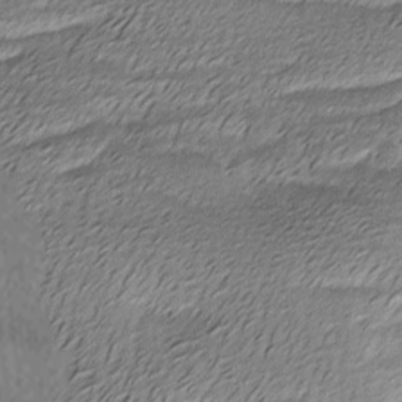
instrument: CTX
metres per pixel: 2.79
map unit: Ave
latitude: -8.3873
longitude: -123.3860
